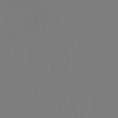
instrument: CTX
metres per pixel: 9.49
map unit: eHb
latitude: -50.8786
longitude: 73.7288
